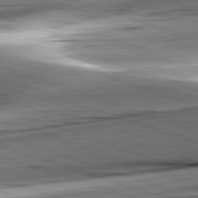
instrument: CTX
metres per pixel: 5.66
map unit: lApd
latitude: 82.1388
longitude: -151.9717
